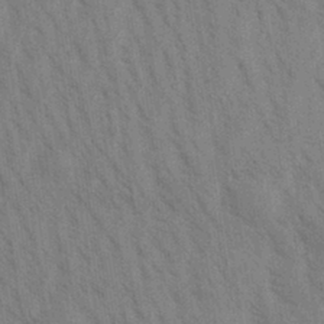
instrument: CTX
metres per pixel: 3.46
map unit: Aa
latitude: 30.6302
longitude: -138.9703
